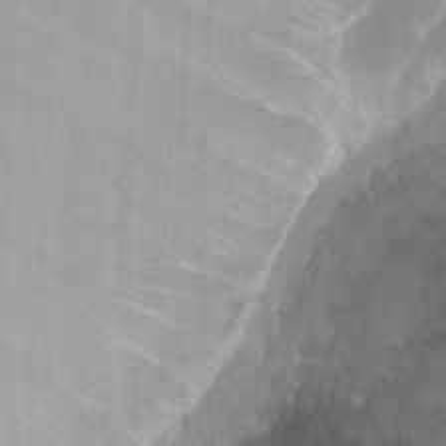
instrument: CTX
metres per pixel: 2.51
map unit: Hto
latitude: 22.8569
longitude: -42.0444
